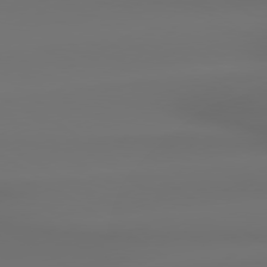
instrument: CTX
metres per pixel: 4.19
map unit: lApd
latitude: 79.0648
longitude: -137.8206
